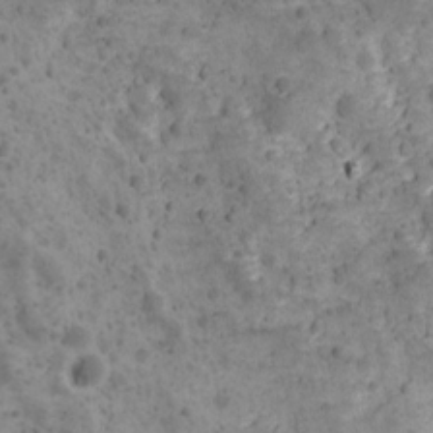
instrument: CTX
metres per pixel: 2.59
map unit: Ave
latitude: 11.4993
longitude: -105.4427
